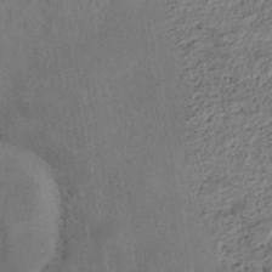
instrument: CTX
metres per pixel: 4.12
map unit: HNhu
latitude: -39.5588
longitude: 107.3321
